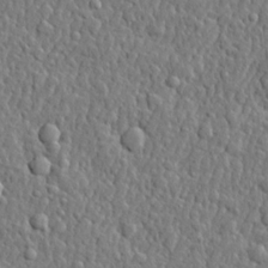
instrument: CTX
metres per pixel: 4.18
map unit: lHvf
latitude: 22.1956
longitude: 143.3320
